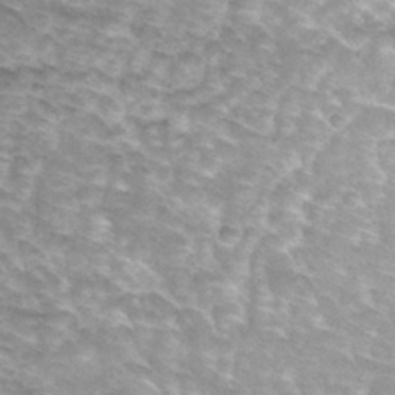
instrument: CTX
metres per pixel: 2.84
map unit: Hto
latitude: 32.8191
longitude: -43.6694
